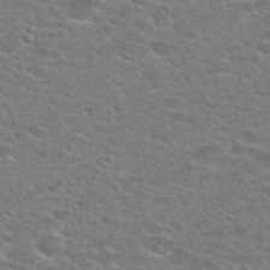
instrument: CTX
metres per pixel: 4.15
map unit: Hto
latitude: 25.3481
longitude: -49.9150
